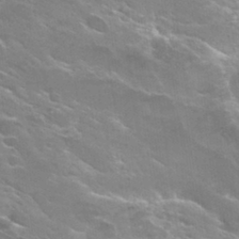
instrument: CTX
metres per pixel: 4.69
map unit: Hto
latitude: 29.8205
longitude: -43.2915
